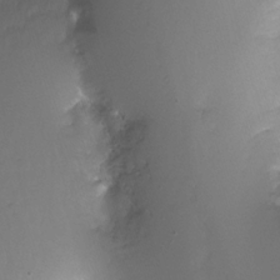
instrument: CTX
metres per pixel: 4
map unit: Nhu
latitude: -6.5573
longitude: -44.8191
